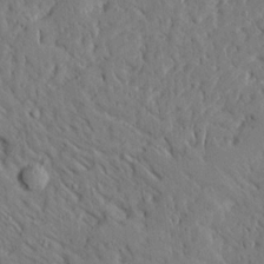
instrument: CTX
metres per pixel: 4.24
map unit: Ave
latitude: 15.2726
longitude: -139.8772
